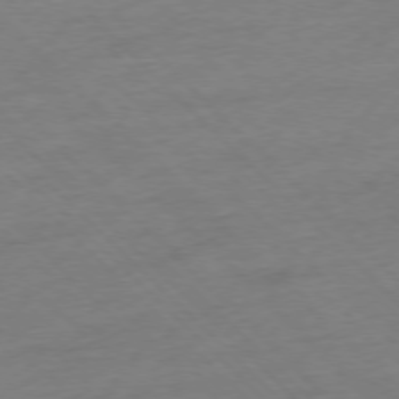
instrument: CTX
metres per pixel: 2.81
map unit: Ap
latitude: -76.9920
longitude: -62.7813
